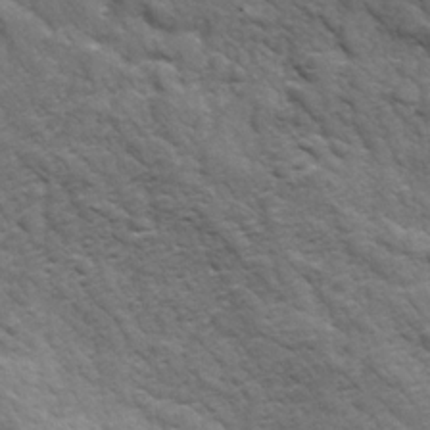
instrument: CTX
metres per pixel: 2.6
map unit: Ave
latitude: 17.7828
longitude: -132.4223
